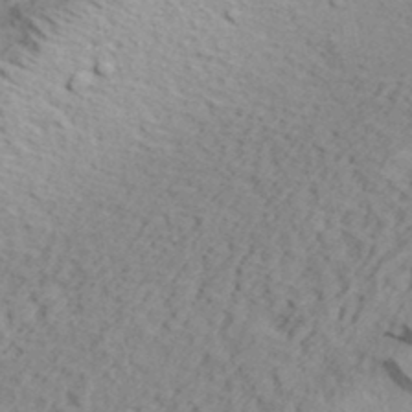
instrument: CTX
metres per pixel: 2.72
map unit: eHh
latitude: 35.4615
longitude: -78.3845
